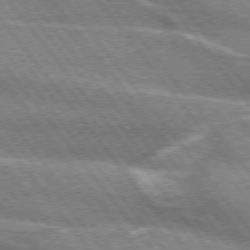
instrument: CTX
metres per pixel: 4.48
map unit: lApd
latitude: 75.0647
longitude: -65.9150
